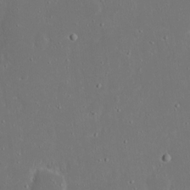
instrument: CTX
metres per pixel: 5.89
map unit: eHh
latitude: 19.4426
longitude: -72.6302
